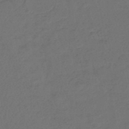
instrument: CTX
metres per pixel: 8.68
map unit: lHb
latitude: -43.3509
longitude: 76.5385
